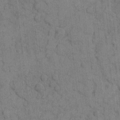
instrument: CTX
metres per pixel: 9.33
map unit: eHh
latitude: 9.8961
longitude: -66.2333
